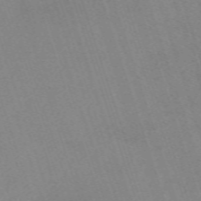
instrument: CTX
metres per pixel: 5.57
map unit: eHh
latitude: -63.1431
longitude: 50.0472
